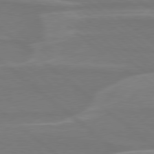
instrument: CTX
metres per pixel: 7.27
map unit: Hpe
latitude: 78.2712
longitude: -126.1200
